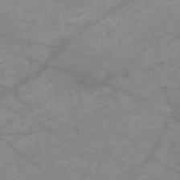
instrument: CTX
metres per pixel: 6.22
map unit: HNb
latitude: -50.4629
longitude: -40.0633
